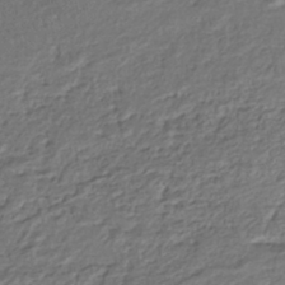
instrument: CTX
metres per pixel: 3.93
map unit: ANa
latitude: -42.2928
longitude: 108.5763
